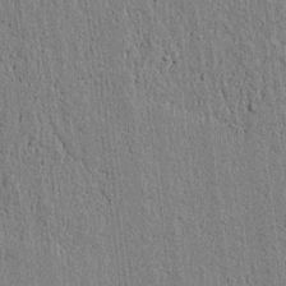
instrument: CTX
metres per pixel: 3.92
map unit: lAvf
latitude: 6.1956
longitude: 164.9920
